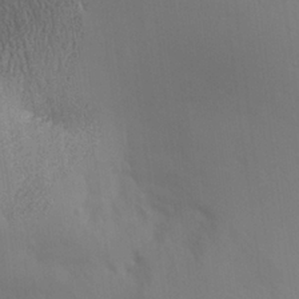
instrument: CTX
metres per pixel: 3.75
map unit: Aa
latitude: 27.7450
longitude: -136.6113
